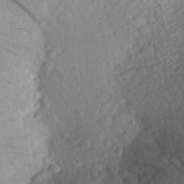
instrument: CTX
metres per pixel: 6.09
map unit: Aa
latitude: 25.3859
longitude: -145.2726
